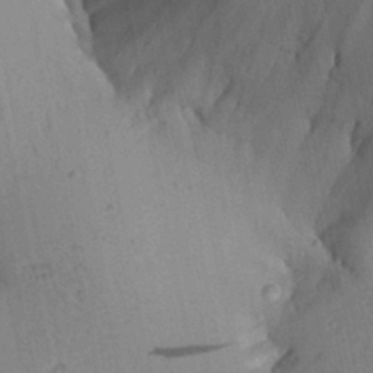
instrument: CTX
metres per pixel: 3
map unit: Aa
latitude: 27.8583
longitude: -135.0458
